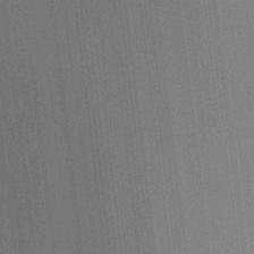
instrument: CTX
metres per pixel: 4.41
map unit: Ht
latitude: -2.8030
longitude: -28.0822
